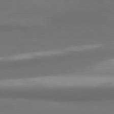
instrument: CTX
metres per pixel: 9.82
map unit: lApd
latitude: 81.5182
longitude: 170.8786
